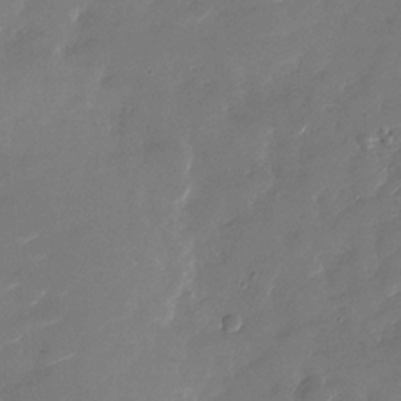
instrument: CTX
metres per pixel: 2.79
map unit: Nhu
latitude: -27.4454
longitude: -73.8773
